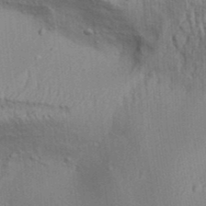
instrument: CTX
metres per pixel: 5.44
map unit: Aa
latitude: 31.5371
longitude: -135.3481
